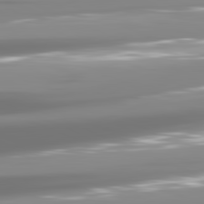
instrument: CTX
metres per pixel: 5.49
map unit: lApd
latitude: 81.6694
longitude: -137.8206
